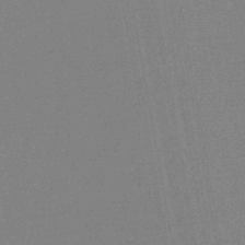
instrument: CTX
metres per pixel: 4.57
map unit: HNb
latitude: -44.6707
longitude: -41.7260
